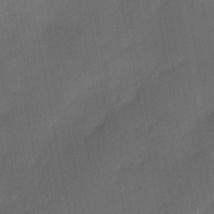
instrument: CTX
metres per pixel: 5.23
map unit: Ave
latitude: -0.2173
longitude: -113.8772
